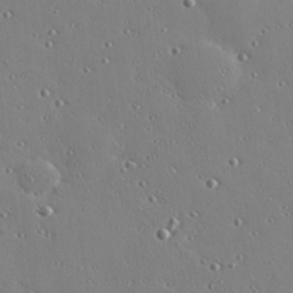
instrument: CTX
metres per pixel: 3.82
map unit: Hve
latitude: 26.1956
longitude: -93.0269
